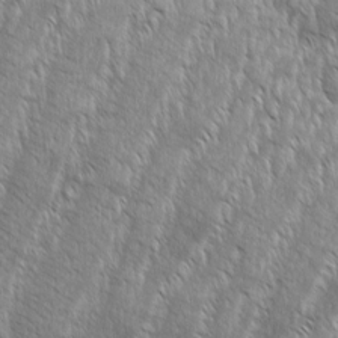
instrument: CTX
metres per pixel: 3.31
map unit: Aa
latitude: 8.3845
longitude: -129.9906
